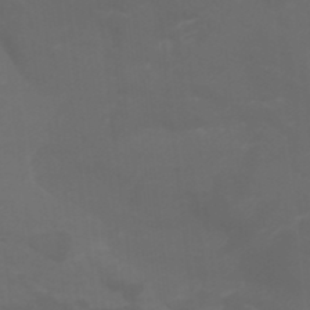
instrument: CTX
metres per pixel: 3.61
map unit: Htu
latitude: -0.7086
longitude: -78.0633
